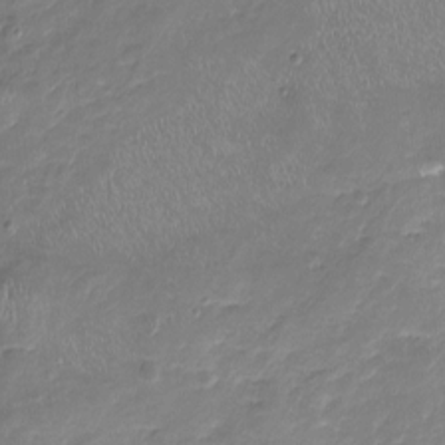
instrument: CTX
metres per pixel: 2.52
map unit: Nhu
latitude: -17.3132
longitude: -57.4048
